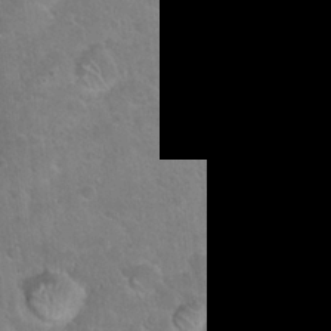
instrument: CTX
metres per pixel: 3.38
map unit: Hto
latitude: 22.5735
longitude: -50.5923
